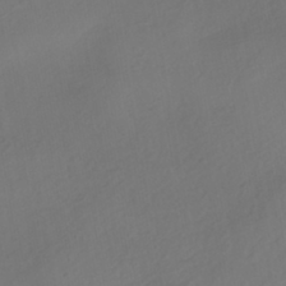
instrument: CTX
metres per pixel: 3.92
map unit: HNhu
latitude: -42.4251
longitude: 105.0297
